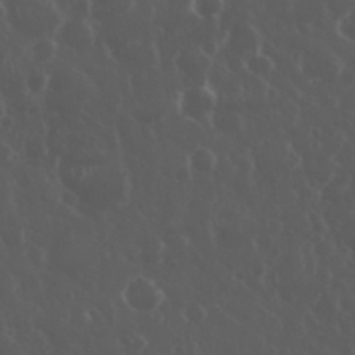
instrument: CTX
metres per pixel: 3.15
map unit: eHh
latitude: 33.9906
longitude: -59.5749
